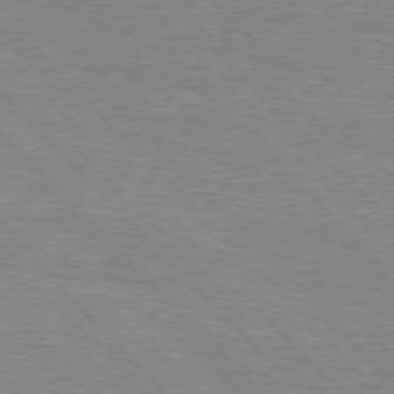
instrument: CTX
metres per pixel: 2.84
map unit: Hpe
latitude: 76.5168
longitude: -152.9325
